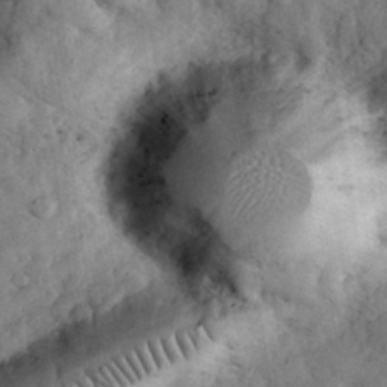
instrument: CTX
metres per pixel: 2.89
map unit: eHh
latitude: 33.4426
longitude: -68.5357
